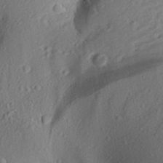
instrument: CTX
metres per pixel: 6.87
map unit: Aa
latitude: 30.0633
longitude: -136.1389
